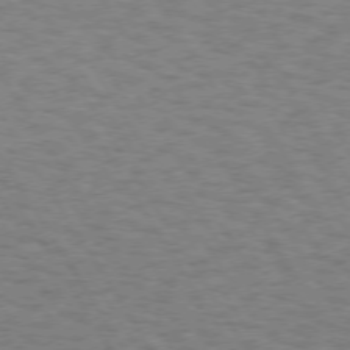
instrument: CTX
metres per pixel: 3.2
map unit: Hpe
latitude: 72.8002
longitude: -129.5182
